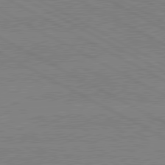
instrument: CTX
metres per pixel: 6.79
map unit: lApd
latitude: 80.3089
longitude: -127.6505
